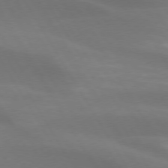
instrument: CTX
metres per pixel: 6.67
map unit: lApd
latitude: 73.8017
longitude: -48.8002
